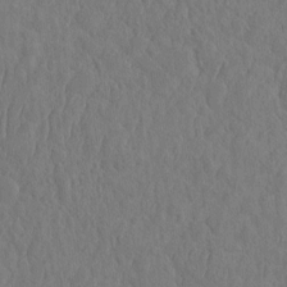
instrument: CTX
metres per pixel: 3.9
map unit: eHh
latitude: -2.4440
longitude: 14.6897
